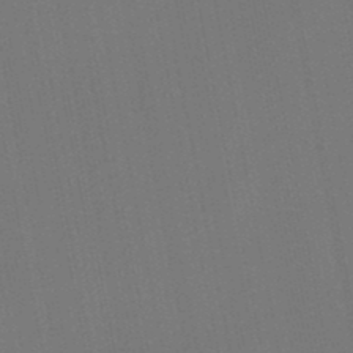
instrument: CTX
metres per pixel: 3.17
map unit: lHb
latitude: -47.6155
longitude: 72.0094
